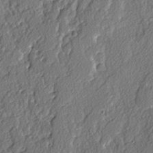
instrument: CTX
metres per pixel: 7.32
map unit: lAvf
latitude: -3.3698
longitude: -108.9324
